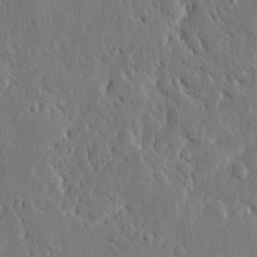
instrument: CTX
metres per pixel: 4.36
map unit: Ave
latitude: 15.4427
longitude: -139.8772
